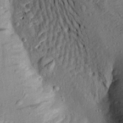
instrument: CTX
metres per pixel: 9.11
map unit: Aa
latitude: 17.8394
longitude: -147.4238
